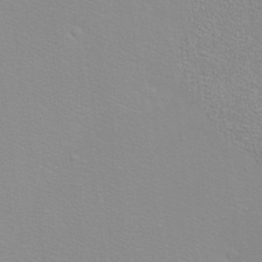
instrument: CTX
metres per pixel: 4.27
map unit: eHh
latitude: -8.4440
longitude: -70.4601
